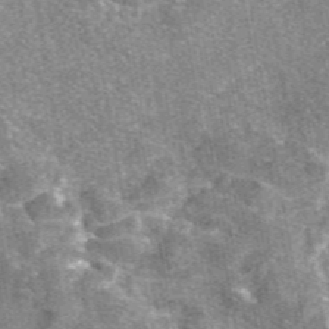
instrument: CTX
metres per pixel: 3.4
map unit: eAb
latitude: 47.0081
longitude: 107.4077
